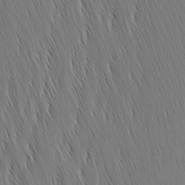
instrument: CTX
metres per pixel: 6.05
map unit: Nhu
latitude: -4.5951
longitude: -151.3481
